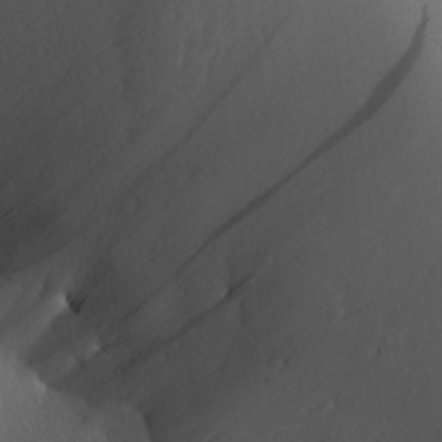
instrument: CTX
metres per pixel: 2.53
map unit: Aa
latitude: 25.7827
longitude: -136.7435
